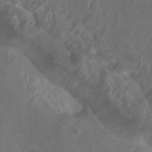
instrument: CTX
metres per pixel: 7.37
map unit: Htu
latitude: 3.2726
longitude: -20.1578
